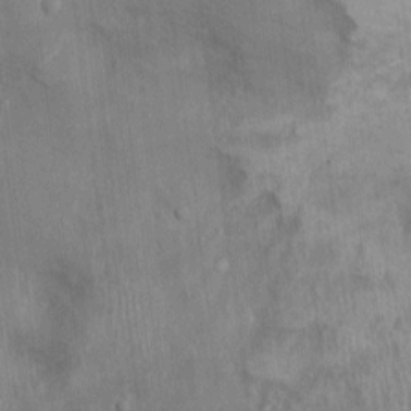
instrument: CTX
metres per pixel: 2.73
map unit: Nhu
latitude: 2.0255
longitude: -14.1956
